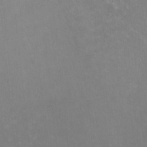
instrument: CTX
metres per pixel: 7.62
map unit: HNhu
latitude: -0.6708
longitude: -3.2726
